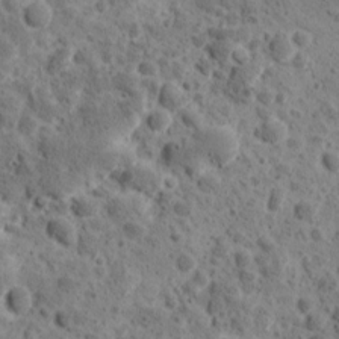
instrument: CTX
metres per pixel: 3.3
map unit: Ave
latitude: 10.9703
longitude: -105.7639
